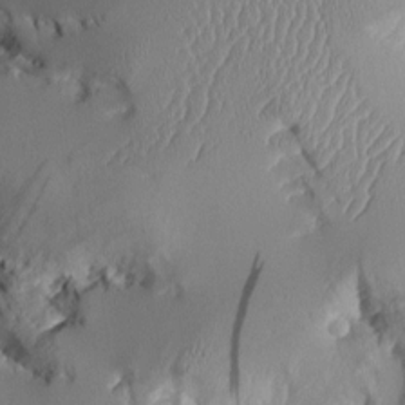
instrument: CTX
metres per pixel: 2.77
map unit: Aa
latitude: 10.9892
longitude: -126.6491
